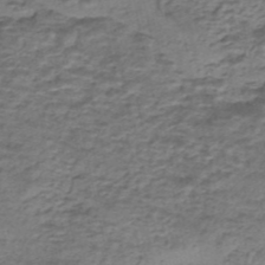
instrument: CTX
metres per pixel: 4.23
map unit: eHh
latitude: -42.9919
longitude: 119.9556
